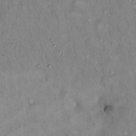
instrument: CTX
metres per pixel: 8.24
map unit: Hto
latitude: 14.9136
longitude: -59.1970
